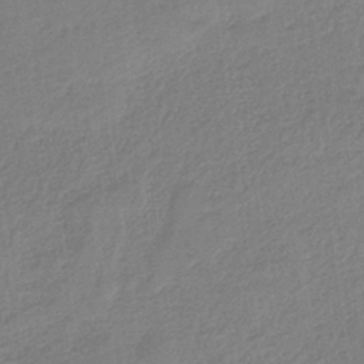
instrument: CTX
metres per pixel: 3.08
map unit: HNb
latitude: -36.2739
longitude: 58.1794
